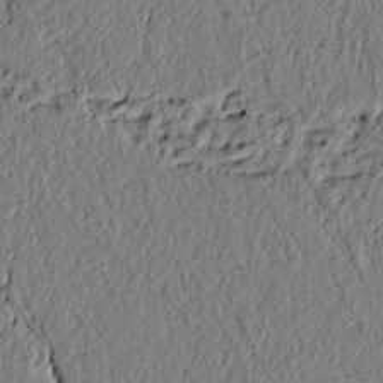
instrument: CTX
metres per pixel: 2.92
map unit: lAvf
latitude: 6.6301
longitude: 167.4454
